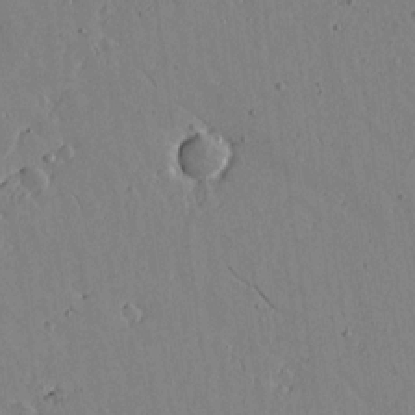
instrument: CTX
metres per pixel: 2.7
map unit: lAvf
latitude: 15.5938
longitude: -125.6693
